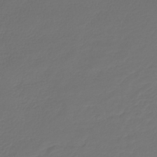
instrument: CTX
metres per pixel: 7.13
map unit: lHb
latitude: -43.5588
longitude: 60.6518
